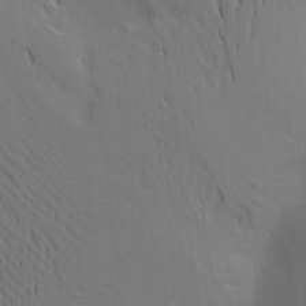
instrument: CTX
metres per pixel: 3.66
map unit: Aa
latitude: 15.4616
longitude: -147.4238
